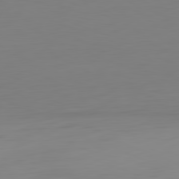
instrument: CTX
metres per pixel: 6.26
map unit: Hpe
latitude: -81.9745
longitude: 8.8975
